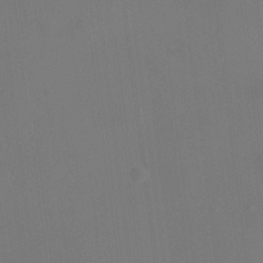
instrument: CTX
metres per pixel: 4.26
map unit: HNhu
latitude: 10.7057
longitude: 10.9353
